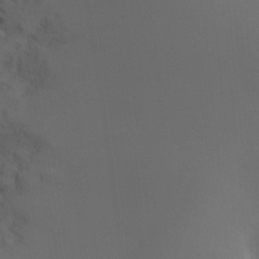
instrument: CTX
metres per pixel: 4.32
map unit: Ht
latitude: -11.1431
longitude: -28.0444
